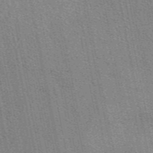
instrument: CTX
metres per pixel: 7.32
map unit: eAb
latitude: 49.1970
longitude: 116.3117
